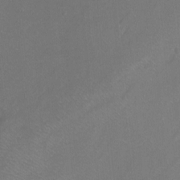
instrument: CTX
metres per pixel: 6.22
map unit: Ht
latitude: -7.7288
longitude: -37.5749
